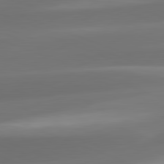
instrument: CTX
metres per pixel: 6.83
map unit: lApd
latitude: 82.1766
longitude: -161.9528
